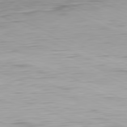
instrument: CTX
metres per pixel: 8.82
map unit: Ap
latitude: -82.2550
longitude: -76.8191
